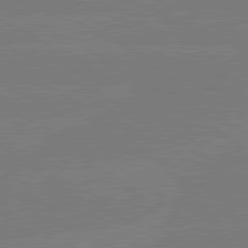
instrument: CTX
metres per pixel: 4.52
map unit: lApd
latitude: 80.8191
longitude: -127.1781
